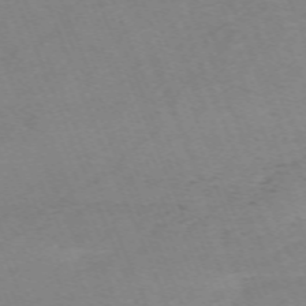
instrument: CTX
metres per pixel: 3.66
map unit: Nhu
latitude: -68.3495
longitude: 38.1228
